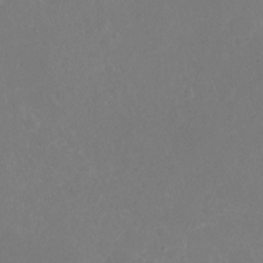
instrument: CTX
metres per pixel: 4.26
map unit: Nhu
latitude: -21.1053
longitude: -58.4601
